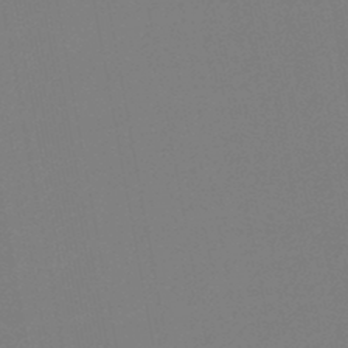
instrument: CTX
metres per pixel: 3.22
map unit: lHb
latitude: -45.9367
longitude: 74.6897
